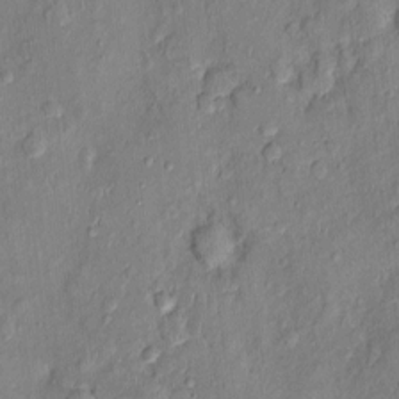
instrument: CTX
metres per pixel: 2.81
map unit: Nhu
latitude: 0.8002
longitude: -14.6113
